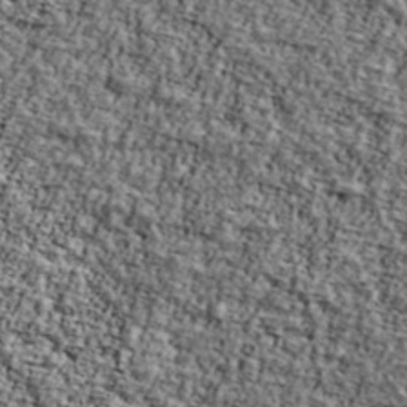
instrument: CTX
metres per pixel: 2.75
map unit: Ave
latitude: 42.5168
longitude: -110.8002
